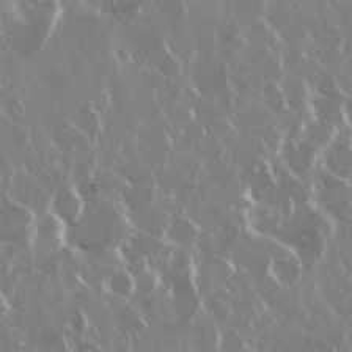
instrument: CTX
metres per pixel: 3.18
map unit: Nhu
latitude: 29.4993
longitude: -60.4412
